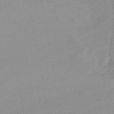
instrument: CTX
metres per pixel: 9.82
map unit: lHb
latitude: -44.1795
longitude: 67.1620
